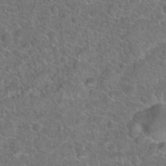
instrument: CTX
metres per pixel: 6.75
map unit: Hto
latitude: 19.3481
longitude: -43.6505
